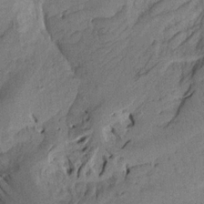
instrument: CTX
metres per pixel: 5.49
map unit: Aa
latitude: 17.7828
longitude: -144.2144
